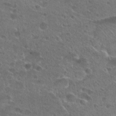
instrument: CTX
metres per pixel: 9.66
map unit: Hto
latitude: 25.1403
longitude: -45.6505
